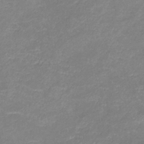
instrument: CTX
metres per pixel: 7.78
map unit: lHb
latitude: -37.1998
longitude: 73.7100
